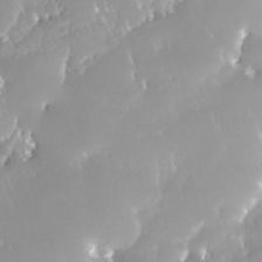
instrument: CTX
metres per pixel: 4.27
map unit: Nhe
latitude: -28.4251
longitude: -109.9150
